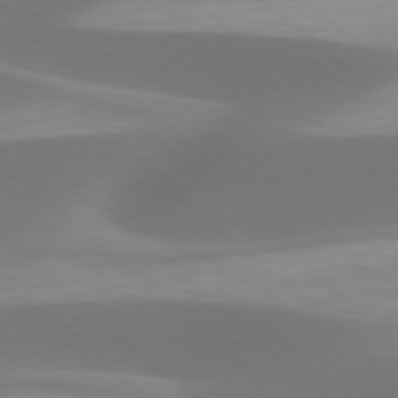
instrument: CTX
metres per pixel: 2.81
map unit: lApd
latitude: 77.9528
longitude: -50.4223
